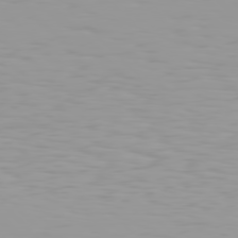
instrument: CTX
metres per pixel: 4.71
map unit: Hpe
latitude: 77.5371
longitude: -140.4790
